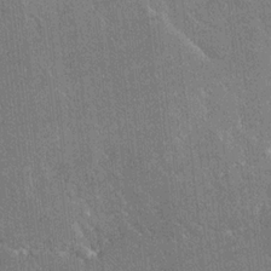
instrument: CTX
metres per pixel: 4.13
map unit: Ave
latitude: 20.1767
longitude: -137.5182
